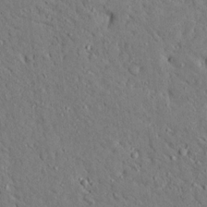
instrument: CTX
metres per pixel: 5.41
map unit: Ave
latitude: 14.5168
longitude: -139.8394
